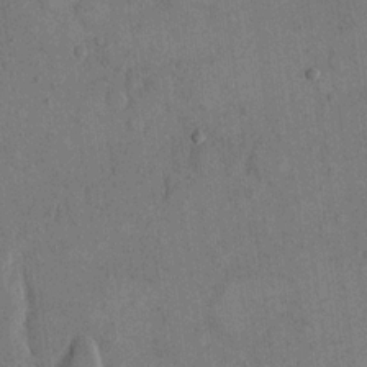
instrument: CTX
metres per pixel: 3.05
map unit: eHh
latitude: 15.5372
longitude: -68.1200
